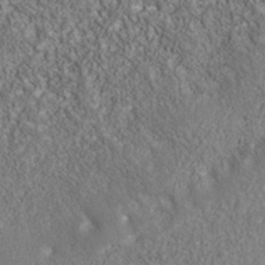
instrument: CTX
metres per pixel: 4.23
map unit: Nhu
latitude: -40.0661
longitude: -84.4412
